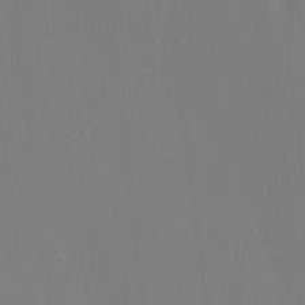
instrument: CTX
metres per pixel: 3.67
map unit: eHh
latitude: -3.1998
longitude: 18.0661
